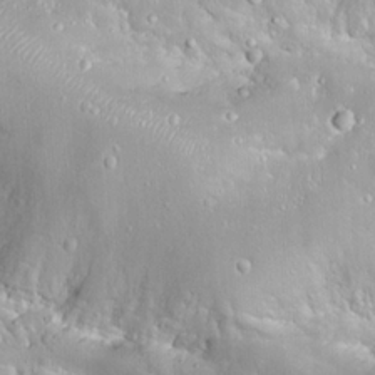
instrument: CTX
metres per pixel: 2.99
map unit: Hto
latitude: 19.5749
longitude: -57.8583
